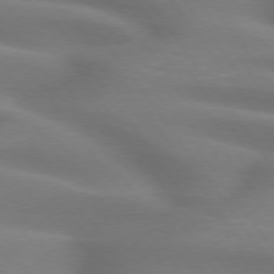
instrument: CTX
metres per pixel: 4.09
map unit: lApd
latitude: 74.8002
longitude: -59.4804
